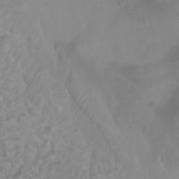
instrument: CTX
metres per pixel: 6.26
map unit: Htu
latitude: 2.1200
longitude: -21.1970
